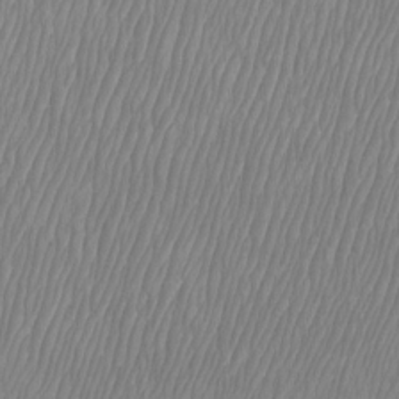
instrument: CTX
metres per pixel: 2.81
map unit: Htu
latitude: -8.8219
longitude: -75.6694
